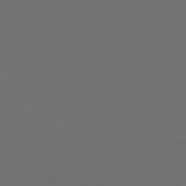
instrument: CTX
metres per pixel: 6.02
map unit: Hpe
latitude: -81.9178
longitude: 20.0472
